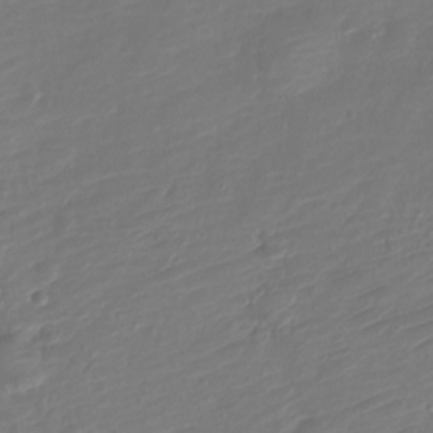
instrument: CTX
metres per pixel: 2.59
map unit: Nve
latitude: -19.7100
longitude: 108.0661
